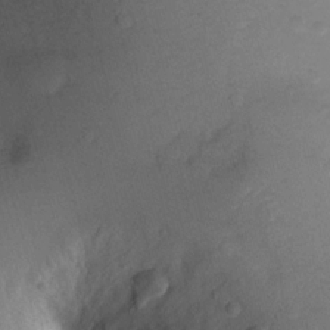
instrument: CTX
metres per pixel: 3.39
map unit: Ht
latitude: -2.4817
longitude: -29.5182
